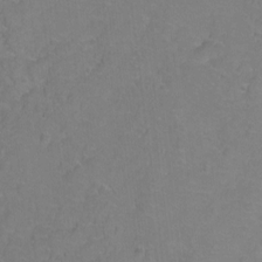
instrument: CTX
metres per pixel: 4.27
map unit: Hto
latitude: 2.6679
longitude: -33.1403
